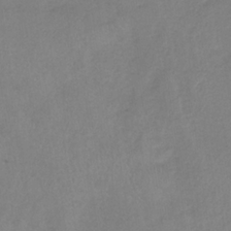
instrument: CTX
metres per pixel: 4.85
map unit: HNb
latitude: -31.8422
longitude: 63.1620
